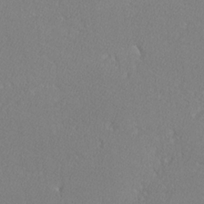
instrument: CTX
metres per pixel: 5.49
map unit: lHvf
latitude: -12.5763
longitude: -101.9717
